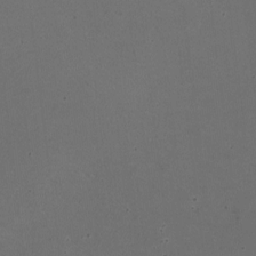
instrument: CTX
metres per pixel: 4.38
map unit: HNhu
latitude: -2.6896
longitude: -2.9891
